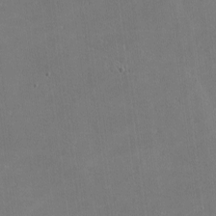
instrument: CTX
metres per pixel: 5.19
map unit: lHvf
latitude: -10.7652
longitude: -104.2901
